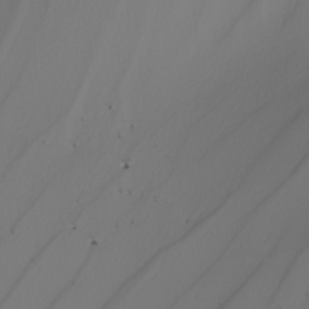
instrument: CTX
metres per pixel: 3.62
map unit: Nhu
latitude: -6.1605
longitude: -93.9717
